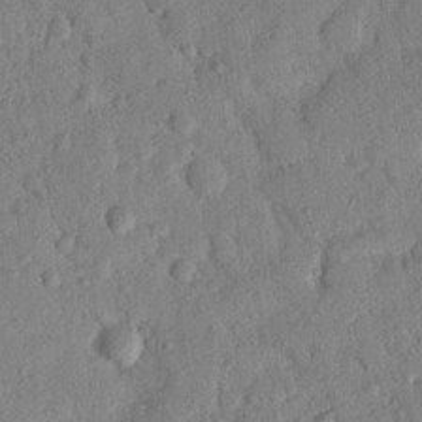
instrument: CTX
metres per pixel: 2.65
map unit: Nhu
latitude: 20.8380
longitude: -78.4223
